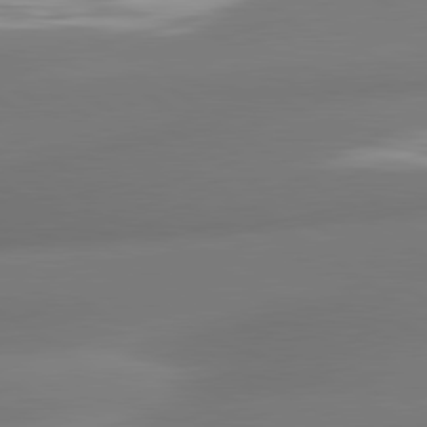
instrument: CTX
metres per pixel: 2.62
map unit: lApd
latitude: 80.7246
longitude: -164.4601
